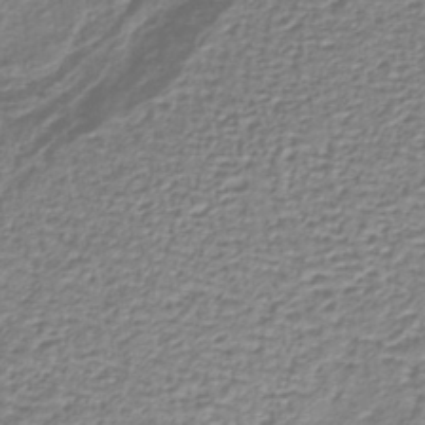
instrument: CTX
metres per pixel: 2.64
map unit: lHb
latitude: -38.9542
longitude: 58.9541
